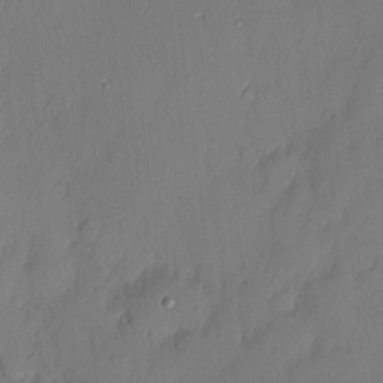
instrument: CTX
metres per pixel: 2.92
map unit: eHh
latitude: 3.6316
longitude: -76.4979
